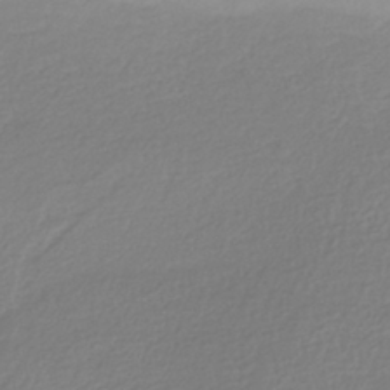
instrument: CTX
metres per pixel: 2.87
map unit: HNhu
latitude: -41.5966
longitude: 96.9920
